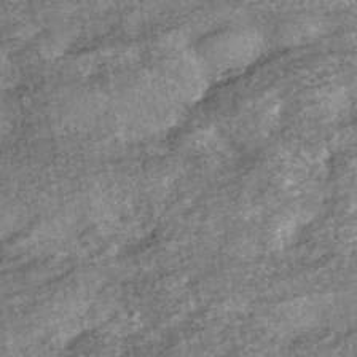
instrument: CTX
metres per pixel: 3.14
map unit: HNhu
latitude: -43.0297
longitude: 98.3117
